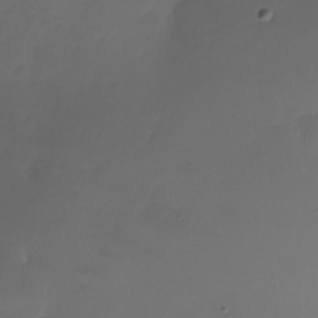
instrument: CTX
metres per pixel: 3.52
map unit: Nhu
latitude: -23.4266
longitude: -71.4804
